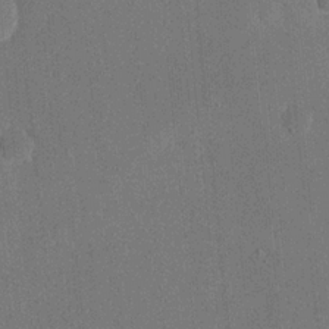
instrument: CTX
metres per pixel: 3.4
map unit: eHh
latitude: 19.5749
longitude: -68.0444
